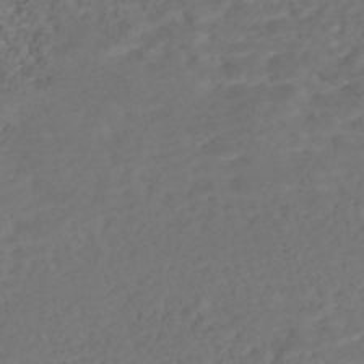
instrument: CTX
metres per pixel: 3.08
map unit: Nhe
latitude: -47.6533
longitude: -172.3845
